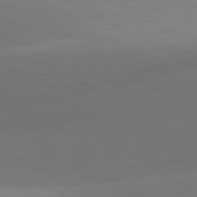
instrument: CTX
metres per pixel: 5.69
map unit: lApd
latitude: 81.8772
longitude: 135.1620
